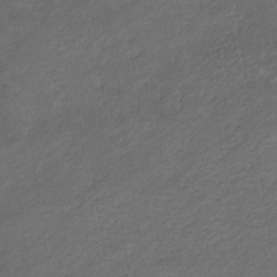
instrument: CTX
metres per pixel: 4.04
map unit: eHb
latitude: -33.2943
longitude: 68.4629
